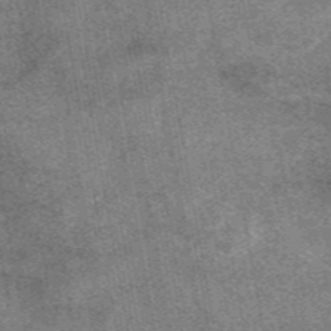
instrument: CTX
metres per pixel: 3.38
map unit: eAb
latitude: 47.8395
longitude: 122.5385
